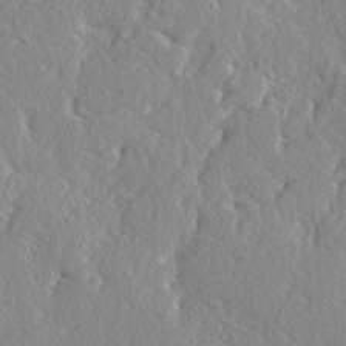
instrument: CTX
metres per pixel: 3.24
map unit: lAvf
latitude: -5.1053
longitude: -109.3292
